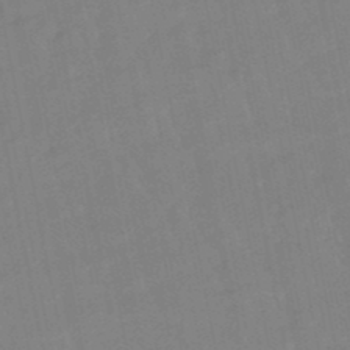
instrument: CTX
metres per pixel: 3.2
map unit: lHb
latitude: -48.9731
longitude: 75.7289
